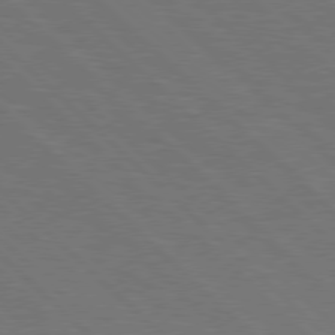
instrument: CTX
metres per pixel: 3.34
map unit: Hpe
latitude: 77.5560
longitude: -155.4237
